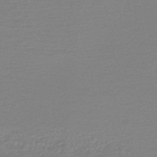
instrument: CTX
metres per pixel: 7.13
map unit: HNhu
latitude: -46.4629
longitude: 98.5007
